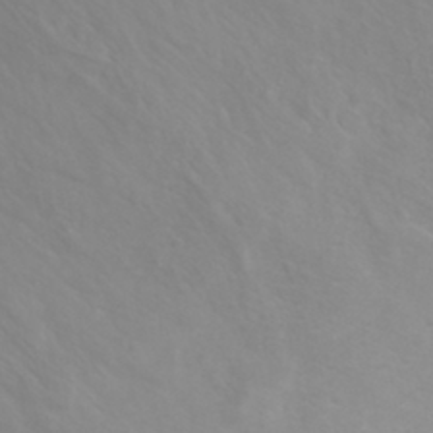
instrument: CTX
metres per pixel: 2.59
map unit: eHh
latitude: 31.4994
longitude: -57.8394
